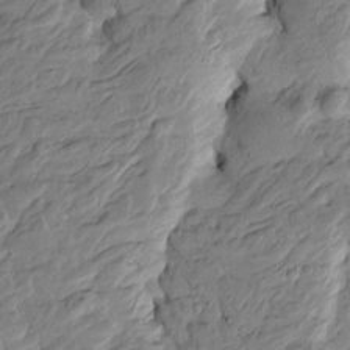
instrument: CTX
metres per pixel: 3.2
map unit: Htu
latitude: -4.2550
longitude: 156.6518
